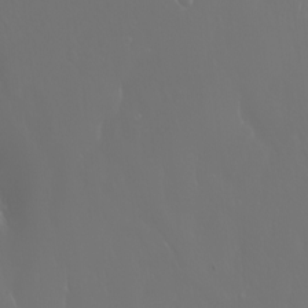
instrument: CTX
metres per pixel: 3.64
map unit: Nhu
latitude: -6.3306
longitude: -90.7624
